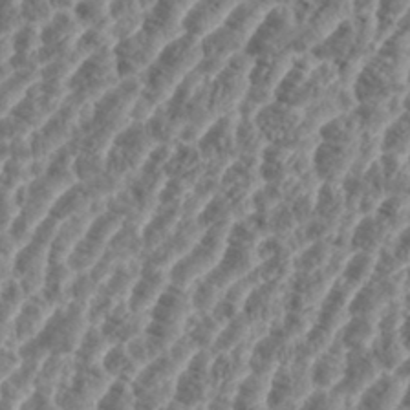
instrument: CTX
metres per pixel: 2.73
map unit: eHh
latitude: 35.6505
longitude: -136.0255
